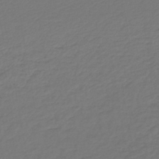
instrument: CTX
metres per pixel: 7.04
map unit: lHb
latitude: -43.8611
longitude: 66.1417
